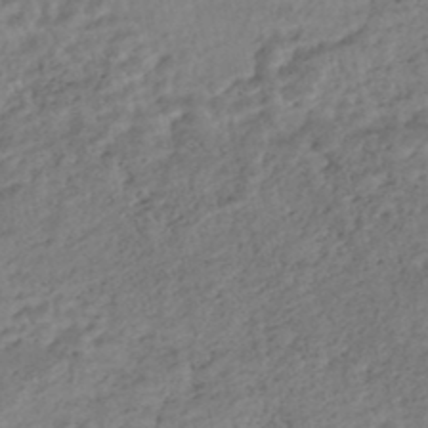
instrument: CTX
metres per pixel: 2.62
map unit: Nhe
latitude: -47.7288
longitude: -173.2348
